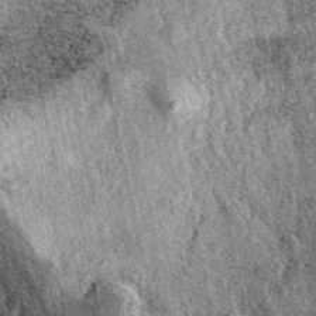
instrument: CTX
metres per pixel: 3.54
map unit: eAb
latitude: 39.5938
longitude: 109.3699
